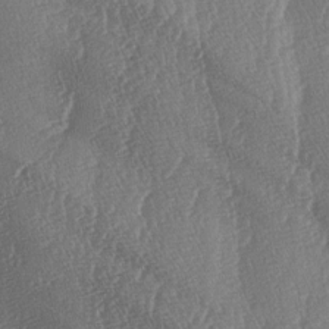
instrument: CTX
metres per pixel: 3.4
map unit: lAa
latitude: -6.1417
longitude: -129.9906
